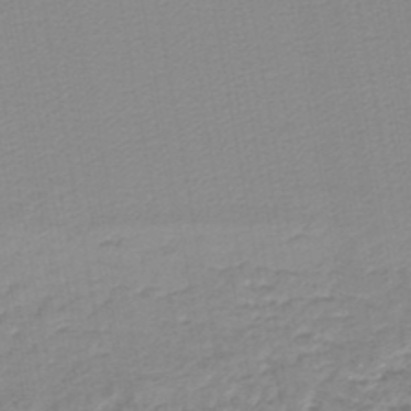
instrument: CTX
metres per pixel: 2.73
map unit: lHb
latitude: -45.3699
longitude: 62.8219
